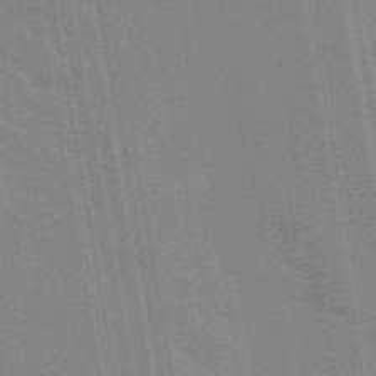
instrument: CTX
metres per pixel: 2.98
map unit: eAb
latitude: 45.7260
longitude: 122.4818
